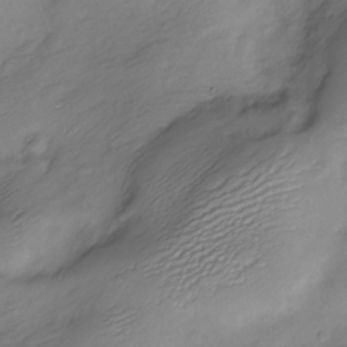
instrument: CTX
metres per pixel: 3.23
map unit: Nve
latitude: -21.9178
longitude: 107.2565
